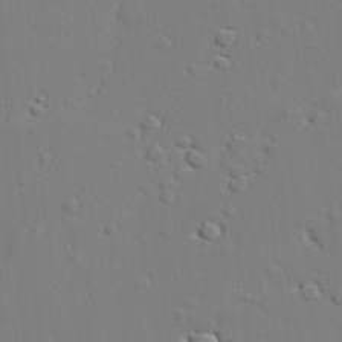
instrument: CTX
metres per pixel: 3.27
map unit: lAvf
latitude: 27.6883
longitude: -108.4223
